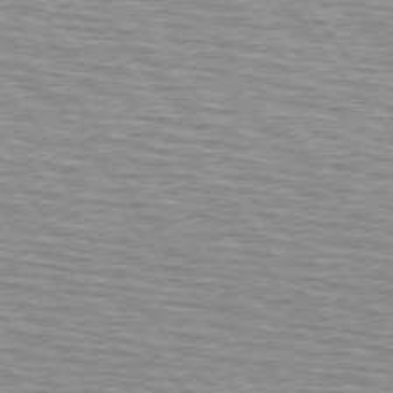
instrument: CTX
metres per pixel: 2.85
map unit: lApd
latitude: 75.1214
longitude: -75.9339
